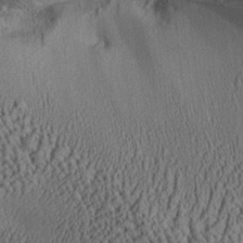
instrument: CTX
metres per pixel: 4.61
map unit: Aa
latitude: 26.1011
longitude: -134.7246
